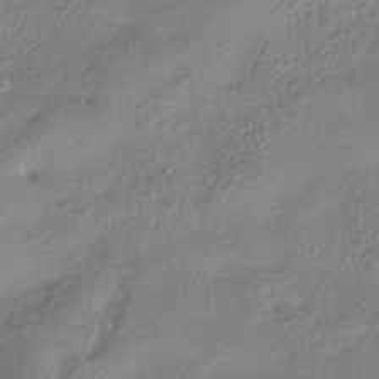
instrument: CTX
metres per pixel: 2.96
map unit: HNhu
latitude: -40.5951
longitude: 102.0094
